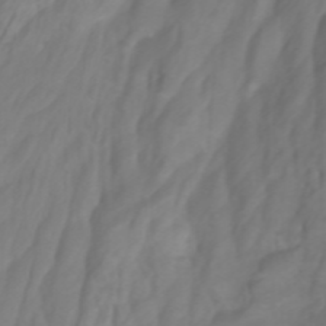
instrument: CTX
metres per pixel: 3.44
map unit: Htu
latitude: -5.4832
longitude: 137.3509
